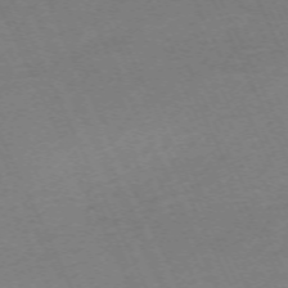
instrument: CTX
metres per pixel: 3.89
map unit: Hpe
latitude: -70.2740
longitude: 14.5763
